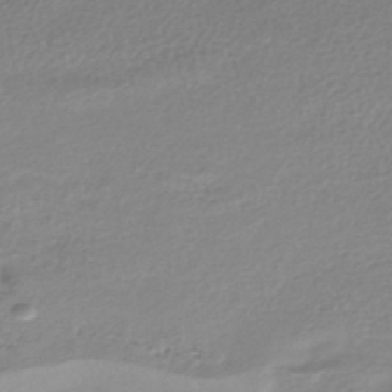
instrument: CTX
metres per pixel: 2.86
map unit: lHb
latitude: -40.5007
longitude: 71.7478
